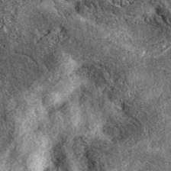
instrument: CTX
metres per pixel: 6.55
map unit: eAb
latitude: 38.8380
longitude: 107.7855
